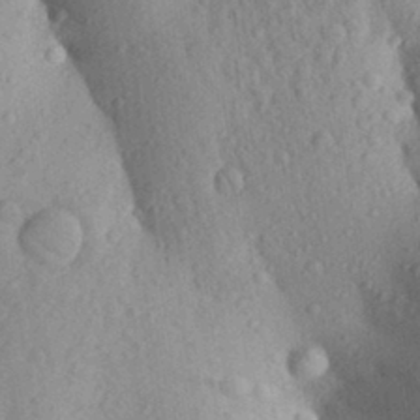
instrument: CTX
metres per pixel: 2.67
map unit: Aa
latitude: 29.0836
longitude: -148.1011
